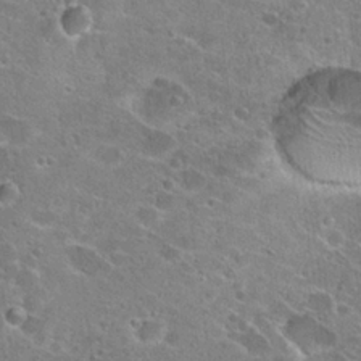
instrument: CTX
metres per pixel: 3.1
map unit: Hto
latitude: 22.8380
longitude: -43.1781
